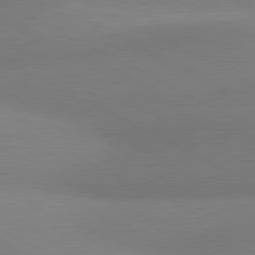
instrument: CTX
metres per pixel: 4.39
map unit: lApd
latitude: 80.7057
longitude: 126.8219
